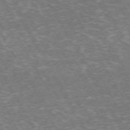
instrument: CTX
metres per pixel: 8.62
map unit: Hpe
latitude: -72.3684
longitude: 12.4062
